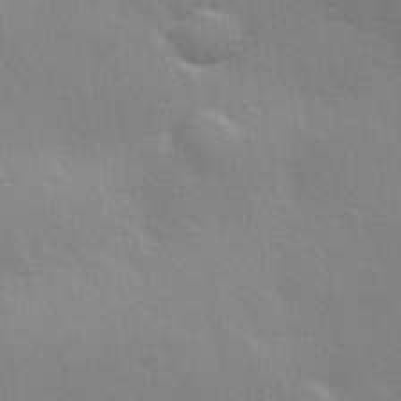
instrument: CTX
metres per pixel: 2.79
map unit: Hve
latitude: 18.6868
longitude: 149.3699
